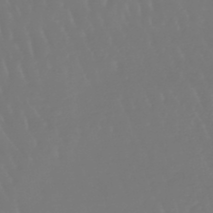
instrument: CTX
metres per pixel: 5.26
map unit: eHb
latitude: -46.7652
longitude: 79.5966
